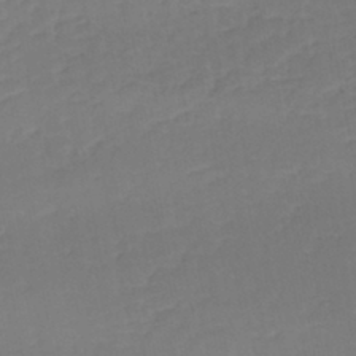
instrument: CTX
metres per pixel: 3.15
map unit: eHh
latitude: -42.8219
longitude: -31.4616
